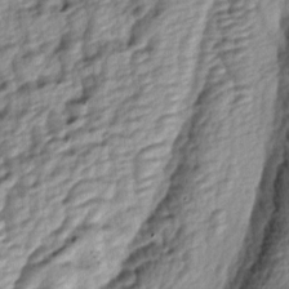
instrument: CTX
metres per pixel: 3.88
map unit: lAa
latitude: -4.1794
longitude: -123.2915
